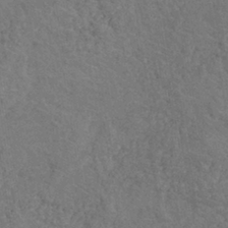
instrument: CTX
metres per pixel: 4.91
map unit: eHh
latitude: -40.2361
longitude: -29.7260
